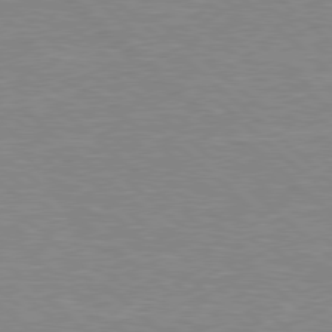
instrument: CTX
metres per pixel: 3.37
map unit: Hpe
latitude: 77.8772
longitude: -152.6869
